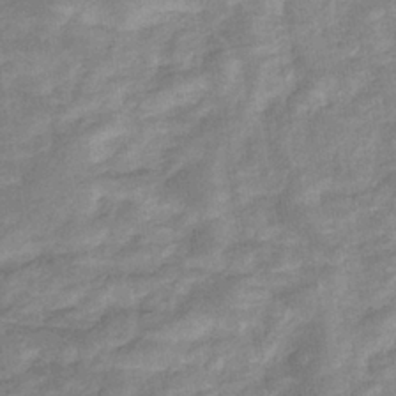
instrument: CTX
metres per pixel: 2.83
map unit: eHb
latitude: -35.3321
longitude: 74.4251
